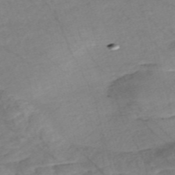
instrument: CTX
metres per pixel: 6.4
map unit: Nve
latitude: -56.8786
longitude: 53.7477
